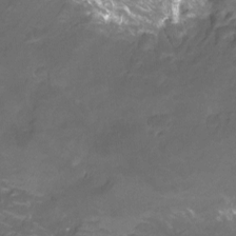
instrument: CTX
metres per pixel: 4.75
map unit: Htu
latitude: -12.7463
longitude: -71.4048
